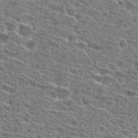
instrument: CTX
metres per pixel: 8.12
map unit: Hto
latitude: 25.9528
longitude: -47.3293
